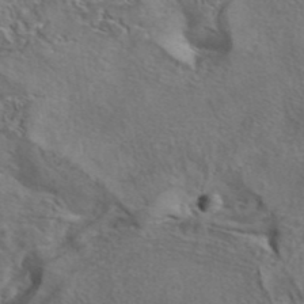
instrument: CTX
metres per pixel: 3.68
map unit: eAb
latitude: 41.9717
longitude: 104.8408
